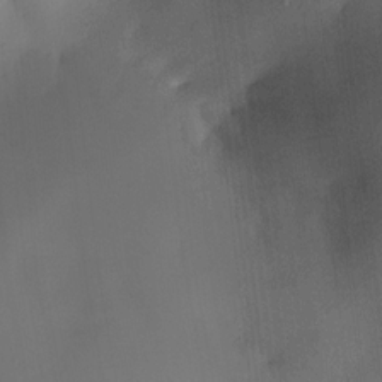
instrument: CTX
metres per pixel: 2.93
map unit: HNhu
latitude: 11.2348
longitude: 9.1053
